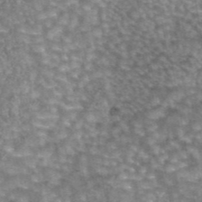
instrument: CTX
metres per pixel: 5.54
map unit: eAb
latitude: 44.3089
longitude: 105.9556
